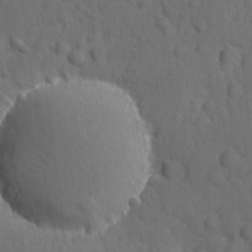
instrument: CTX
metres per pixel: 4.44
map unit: Ave
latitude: -9.7289
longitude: -119.2915
